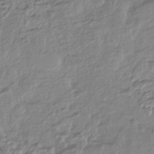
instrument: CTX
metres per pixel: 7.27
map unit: HNhu
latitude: -44.4062
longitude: 97.2754
